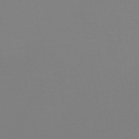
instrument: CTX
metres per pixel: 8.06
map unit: HNb
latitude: -46.3873
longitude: -44.5168
